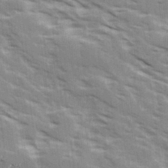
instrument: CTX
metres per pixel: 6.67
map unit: Ave
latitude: 16.4034
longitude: -129.8961
